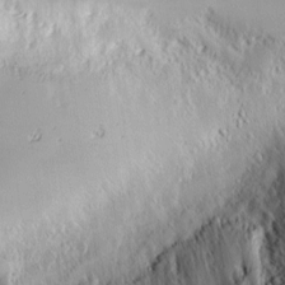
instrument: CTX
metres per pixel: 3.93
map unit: Nve
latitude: -8.8219
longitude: 173.3132
